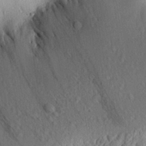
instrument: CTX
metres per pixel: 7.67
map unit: Aa
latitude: 29.8016
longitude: -137.0837
